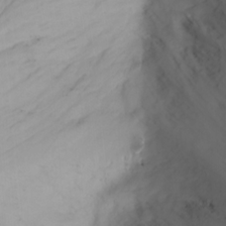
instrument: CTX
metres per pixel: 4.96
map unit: Nhu
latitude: -4.0094
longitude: -84.1767
